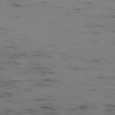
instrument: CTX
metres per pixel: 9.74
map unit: Ap
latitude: -78.2361
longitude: -74.4979
